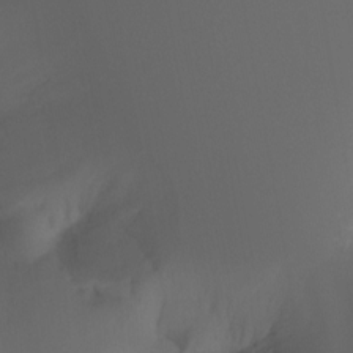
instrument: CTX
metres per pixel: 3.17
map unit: Hto
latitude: -7.7477
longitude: -48.8191
